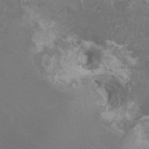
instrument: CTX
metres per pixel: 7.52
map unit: HNhu
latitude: 2.8947
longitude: -1.8016
